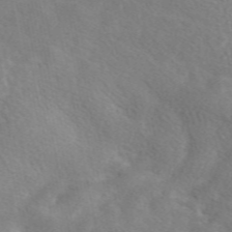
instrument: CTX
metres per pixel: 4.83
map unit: eAb
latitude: 49.0081
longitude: 117.8233
